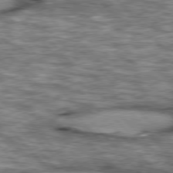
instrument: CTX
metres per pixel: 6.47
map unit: lApd
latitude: 76.7624
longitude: -49.5749
